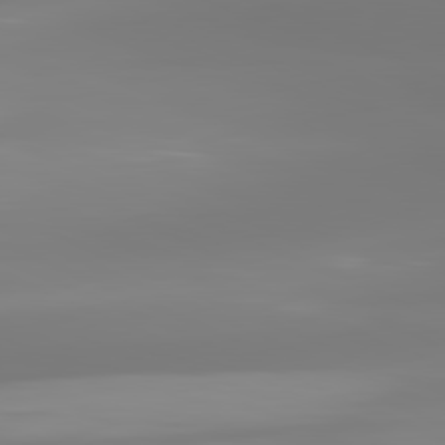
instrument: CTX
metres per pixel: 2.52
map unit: lApd
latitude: 81.6505
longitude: -149.6883
